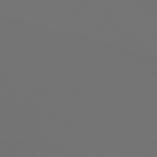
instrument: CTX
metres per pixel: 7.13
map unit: Ap
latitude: -78.2739
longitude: -97.2348
